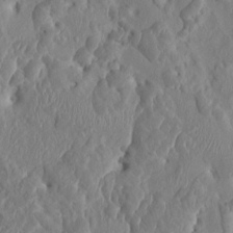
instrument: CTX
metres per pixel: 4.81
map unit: HNhu
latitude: 5.3859
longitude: -6.7246
